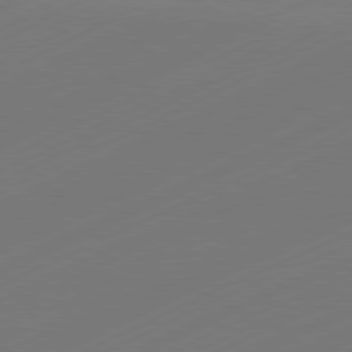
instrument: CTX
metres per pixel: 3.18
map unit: Hpe
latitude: -81.8800
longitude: 13.0864
